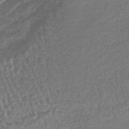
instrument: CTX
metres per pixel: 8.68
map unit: lHb
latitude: -40.1795
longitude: 63.9178
